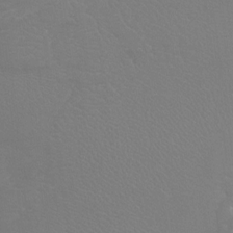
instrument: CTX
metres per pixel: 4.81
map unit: Htu
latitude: -6.9352
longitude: -33.3293
